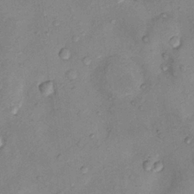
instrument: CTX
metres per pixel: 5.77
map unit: Nhu
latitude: 9.2159
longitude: -25.6316
